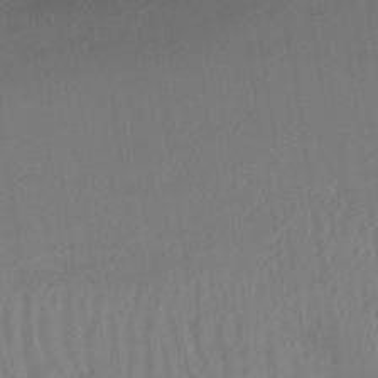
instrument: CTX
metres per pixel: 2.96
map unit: lHb
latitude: -33.8423
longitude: 66.8597
